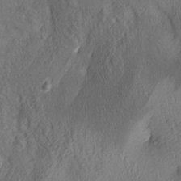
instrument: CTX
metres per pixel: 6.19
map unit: lAa
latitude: 4.5357
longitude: -116.8380
